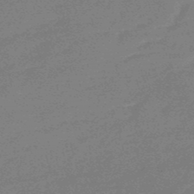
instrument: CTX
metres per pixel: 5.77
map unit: eHb
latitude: -48.7652
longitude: 87.1620
